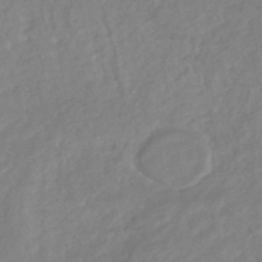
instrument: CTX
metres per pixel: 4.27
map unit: HNhu
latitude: -44.4629
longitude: 103.0675
